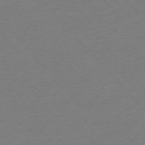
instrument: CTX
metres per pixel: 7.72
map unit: Ap
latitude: -76.1039
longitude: -93.0269
